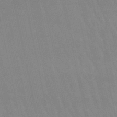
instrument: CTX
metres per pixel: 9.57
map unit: lHb
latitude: -48.5574
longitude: 72.8030
